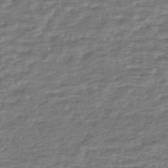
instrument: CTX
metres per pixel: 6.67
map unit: HNhu
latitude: -45.2376
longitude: 101.1053
